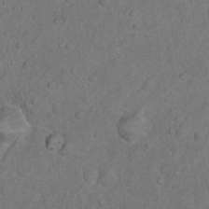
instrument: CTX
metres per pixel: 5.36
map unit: Nhu
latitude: 10.1767
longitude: -24.9135
